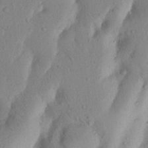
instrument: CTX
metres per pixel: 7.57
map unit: Nhu
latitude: 17.3671
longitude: -75.5938
